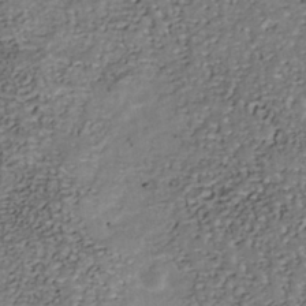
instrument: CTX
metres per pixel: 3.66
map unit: Nhu
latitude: -39.7289
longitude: -81.0647
